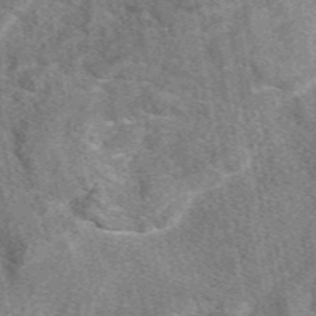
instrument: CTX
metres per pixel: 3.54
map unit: eAb
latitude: 48.8380
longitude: 111.9745
